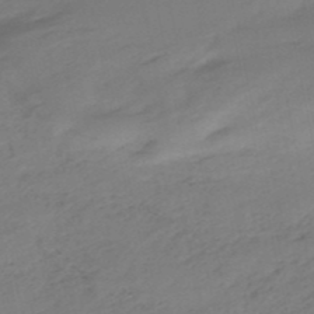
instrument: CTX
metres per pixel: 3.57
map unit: eHb
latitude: -49.6155
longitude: 77.2187
